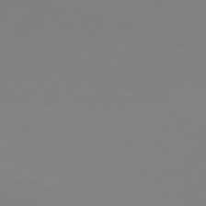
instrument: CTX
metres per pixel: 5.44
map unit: Hpe
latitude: 78.1011
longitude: -127.3293
